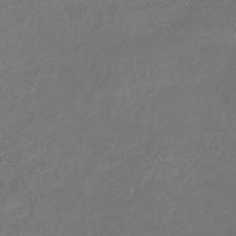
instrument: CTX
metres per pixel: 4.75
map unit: lHb
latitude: -40.9542
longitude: 73.7288
